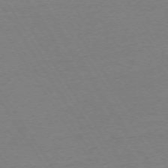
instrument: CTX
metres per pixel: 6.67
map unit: Ap
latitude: -73.9556
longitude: -82.3467
